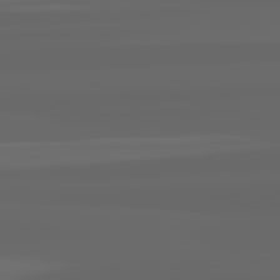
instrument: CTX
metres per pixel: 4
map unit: lApd
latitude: 82.4412
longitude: -169.6505
